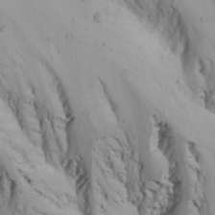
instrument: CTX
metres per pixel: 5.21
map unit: Ave
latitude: 22.6490
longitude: -137.0081
